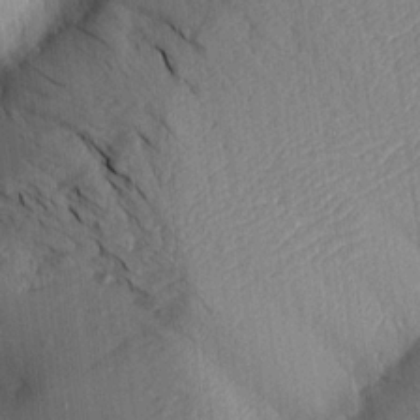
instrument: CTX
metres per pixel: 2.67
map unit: Aa
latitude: 15.2915
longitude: -146.8191
